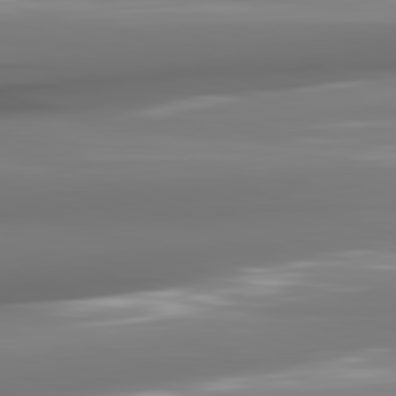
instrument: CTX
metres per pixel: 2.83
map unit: lApd
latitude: 81.9717
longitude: -148.0255
